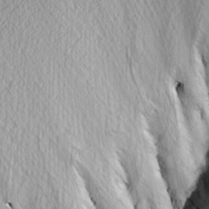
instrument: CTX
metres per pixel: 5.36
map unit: Hve
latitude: 2.6112
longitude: -121.0837
